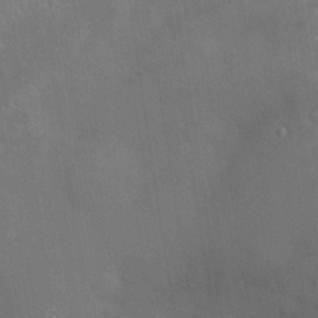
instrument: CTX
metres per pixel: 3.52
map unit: Hve
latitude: -11.5399
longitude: 174.2172
